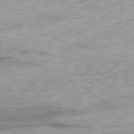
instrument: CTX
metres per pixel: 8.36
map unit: Ap
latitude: -79.9556
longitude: -68.3845
